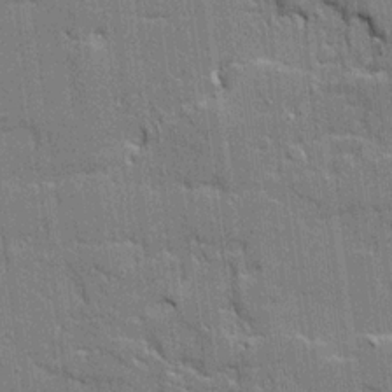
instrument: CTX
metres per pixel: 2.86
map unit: Ave
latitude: 20.5357
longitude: -128.7246
